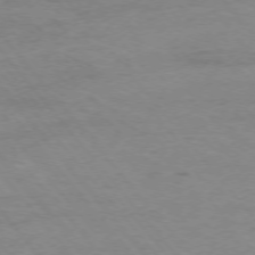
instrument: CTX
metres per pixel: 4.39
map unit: Ap
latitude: -76.4818
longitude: -84.5546
